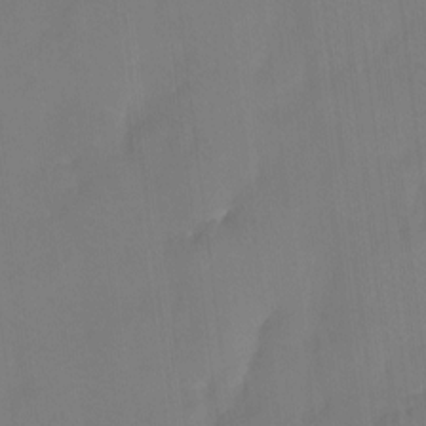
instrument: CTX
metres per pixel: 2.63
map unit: Htu
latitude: -13.8234
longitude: -46.1767
